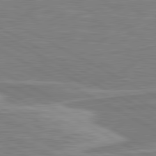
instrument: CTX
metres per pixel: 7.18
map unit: lApd
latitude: 80.8947
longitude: -173.4048
